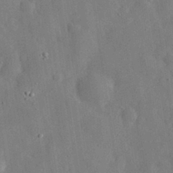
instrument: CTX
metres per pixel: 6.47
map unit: eHh
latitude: 30.5546
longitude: -77.4615
